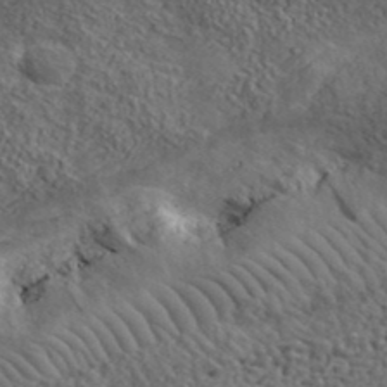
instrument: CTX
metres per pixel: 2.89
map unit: lHvf
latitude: 39.0080
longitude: -87.7072
